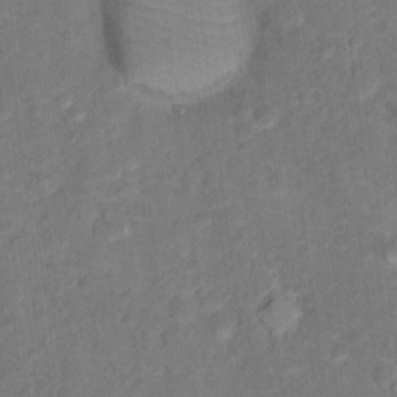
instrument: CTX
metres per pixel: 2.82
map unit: Hto
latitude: 15.9339
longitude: -39.7638
